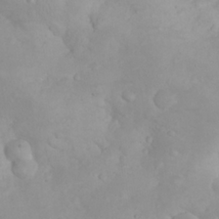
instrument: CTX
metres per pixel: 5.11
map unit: eHh
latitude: 24.9513
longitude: -63.6694
